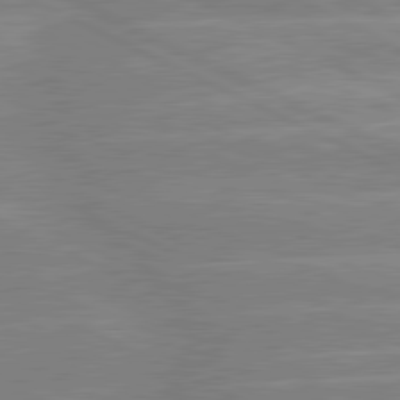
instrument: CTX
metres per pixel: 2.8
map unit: lApd
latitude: 80.7435
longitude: -125.6882
